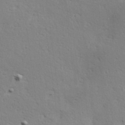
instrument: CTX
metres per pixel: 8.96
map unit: Hve
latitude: 23.5938
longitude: -97.6505
